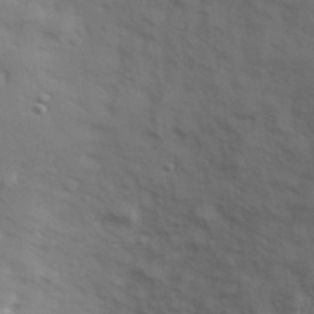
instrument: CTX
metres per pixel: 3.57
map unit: Hve
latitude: 32.6302
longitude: 150.9731
